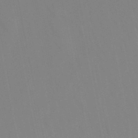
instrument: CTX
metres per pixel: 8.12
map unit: lHb
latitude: -48.9164
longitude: 70.1606
